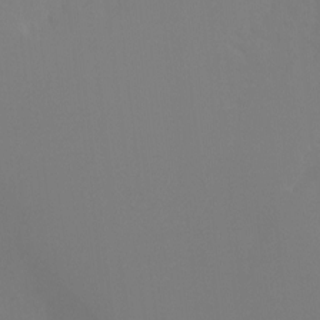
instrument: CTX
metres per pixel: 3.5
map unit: Ht
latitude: -4.5384
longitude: -60.8002
